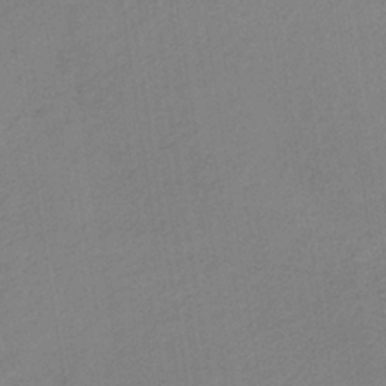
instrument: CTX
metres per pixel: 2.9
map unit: lHb
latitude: -35.7855
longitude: 67.1998
